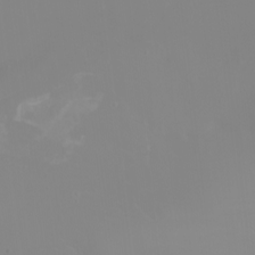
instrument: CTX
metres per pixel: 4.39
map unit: Nhu
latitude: -7.0108
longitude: -83.9906
